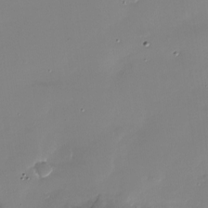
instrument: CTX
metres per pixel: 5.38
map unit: Nhu
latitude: -27.0486
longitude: -61.0458
